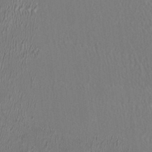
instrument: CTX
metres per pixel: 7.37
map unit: HNhu
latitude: 0.8002
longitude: -0.4223
